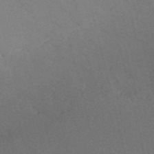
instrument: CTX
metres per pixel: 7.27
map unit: Nve
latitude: -59.0108
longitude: 63.0675
